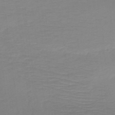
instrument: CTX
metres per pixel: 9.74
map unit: HNb
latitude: -49.4077
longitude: -45.5371
